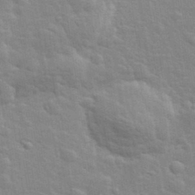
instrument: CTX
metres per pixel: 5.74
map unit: lHvf
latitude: 34.1577
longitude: -82.3845
